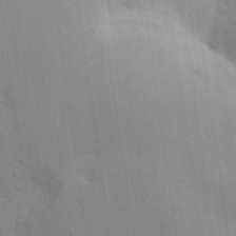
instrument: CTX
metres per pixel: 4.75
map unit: lHvf
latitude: 20.4790
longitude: 142.4251
